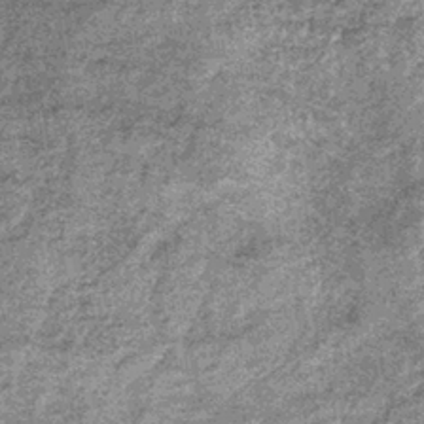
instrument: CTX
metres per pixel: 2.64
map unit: lHb
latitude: -37.0108
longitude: 66.2173
